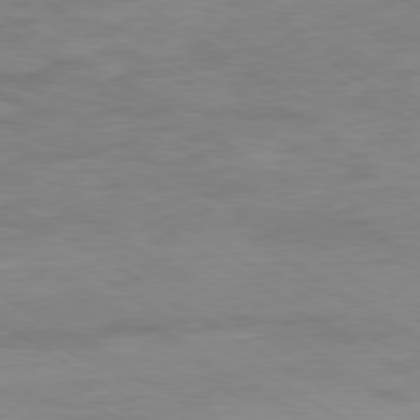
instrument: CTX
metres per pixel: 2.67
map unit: Ap
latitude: -80.1984
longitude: -103.9339
